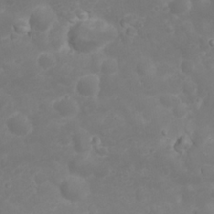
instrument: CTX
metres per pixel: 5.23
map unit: Nhu
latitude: 23.4426
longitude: -61.0647
